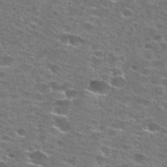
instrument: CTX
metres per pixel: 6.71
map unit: Hto
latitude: 27.8772
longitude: -47.7450
